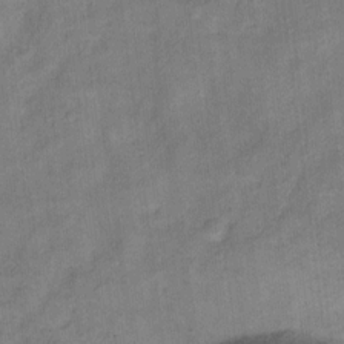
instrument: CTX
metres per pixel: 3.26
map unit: Ht
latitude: 11.3482
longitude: -40.2522
